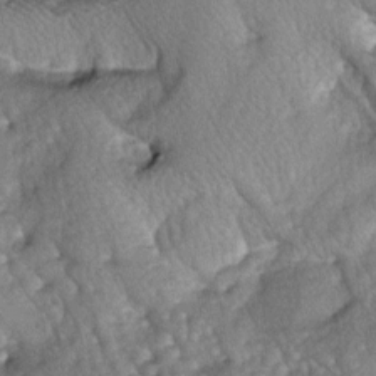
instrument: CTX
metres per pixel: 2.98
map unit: lAa
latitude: -5.8044
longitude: -126.1011
